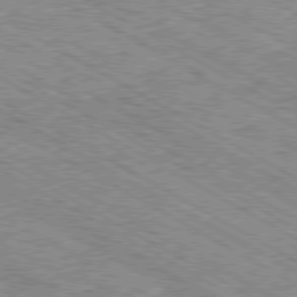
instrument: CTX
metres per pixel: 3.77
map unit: Ap
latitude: -80.5574
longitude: -48.6679
